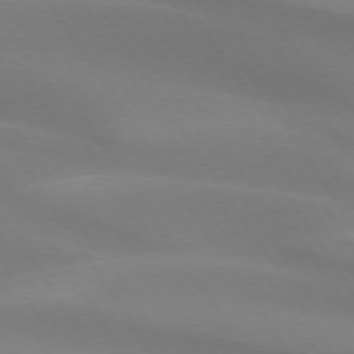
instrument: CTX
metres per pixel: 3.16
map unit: lApd
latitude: 73.9151
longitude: -49.1970
